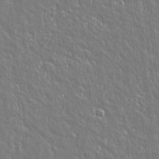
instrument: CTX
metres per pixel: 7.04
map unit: lAvf
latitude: 15.1026
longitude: -128.2900
